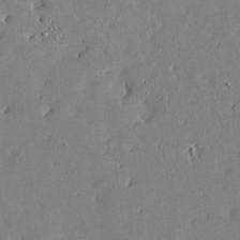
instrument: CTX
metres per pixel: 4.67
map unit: Htu
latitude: -7.8044
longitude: 175.9178
